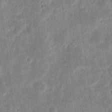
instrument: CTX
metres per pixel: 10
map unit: eHh
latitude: 7.8394
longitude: -71.2726
